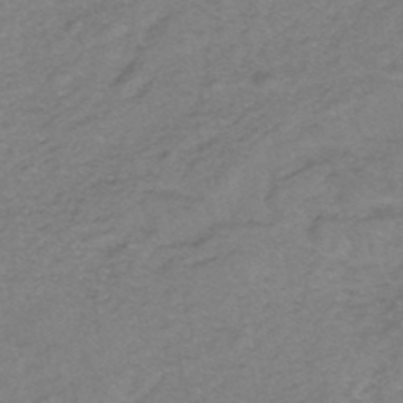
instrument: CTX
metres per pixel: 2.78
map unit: eHh
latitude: -45.9556
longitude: -29.9339
